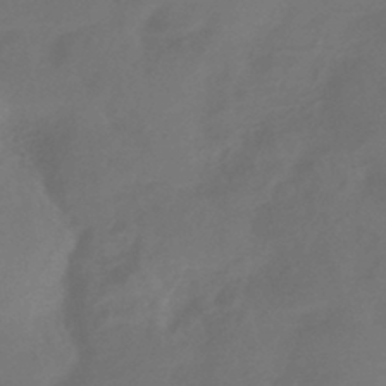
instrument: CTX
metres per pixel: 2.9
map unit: HNhu
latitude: -43.8800
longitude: 91.3321
